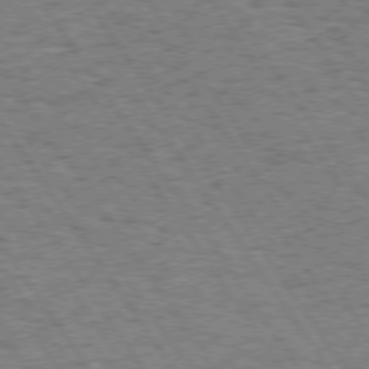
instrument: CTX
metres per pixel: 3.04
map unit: Hpe
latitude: 74.1578
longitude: -138.7624
